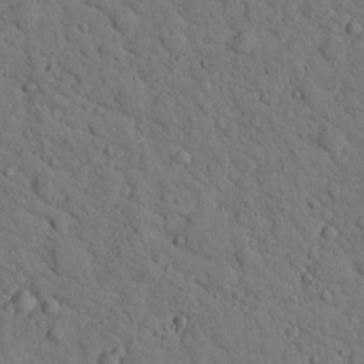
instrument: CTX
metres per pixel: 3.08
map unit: lHvf
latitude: 13.6883
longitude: 178.1794
